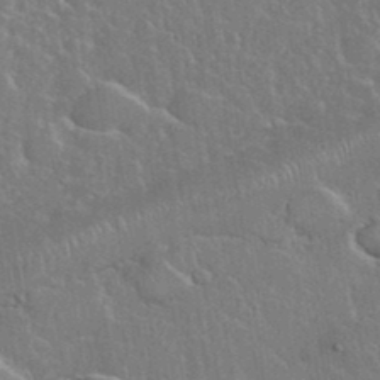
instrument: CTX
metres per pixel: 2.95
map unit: eHh
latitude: 37.4993
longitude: -61.6127
